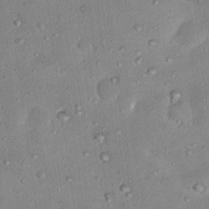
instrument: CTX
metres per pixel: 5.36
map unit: Nhu
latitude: 17.4804
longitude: -29.7072
